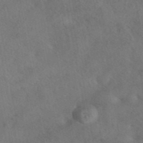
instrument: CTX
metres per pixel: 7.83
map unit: eAb
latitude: 42.8002
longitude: 108.8219
